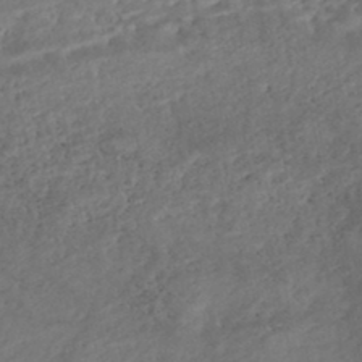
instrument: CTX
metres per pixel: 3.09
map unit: Nhe
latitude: -47.5210
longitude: -173.1214
